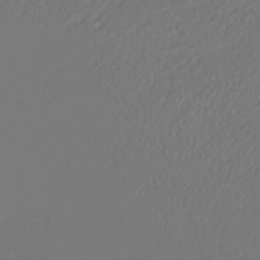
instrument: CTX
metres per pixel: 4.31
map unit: lHb
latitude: -43.6910
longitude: 76.0283
